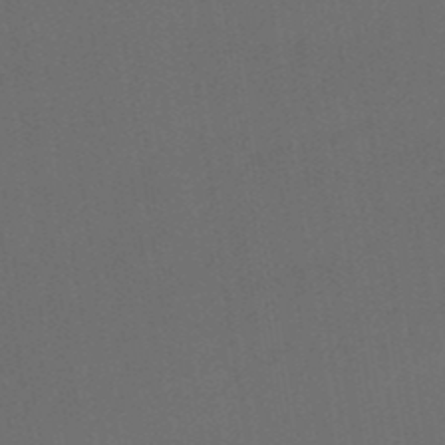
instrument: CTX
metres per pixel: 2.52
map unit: eHb
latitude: -50.1039
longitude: 84.0283
